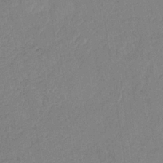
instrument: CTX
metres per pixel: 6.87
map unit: HNb
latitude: -34.3117
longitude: 63.6533
